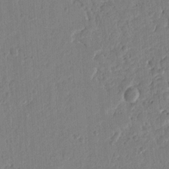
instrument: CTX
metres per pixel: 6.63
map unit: Ht
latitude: 10.6302
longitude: -78.2334
